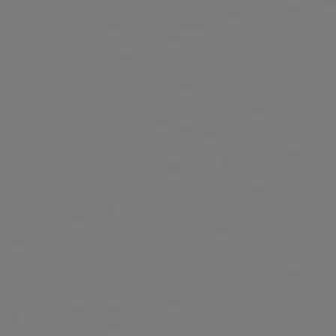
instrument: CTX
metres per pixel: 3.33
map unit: Hpe
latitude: 78.1767
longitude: -162.6113
